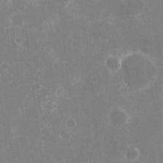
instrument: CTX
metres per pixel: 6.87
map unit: eHh
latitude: 6.0255
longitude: -67.0269
